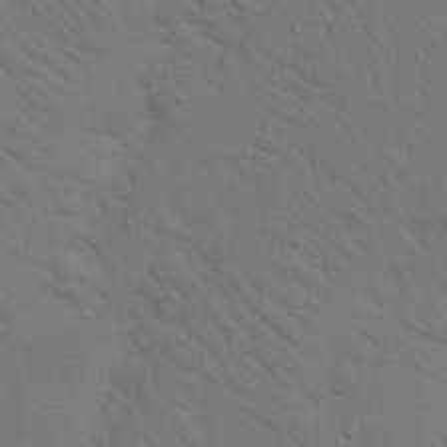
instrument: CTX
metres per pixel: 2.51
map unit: Nhu
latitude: 22.9325
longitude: -73.3293
